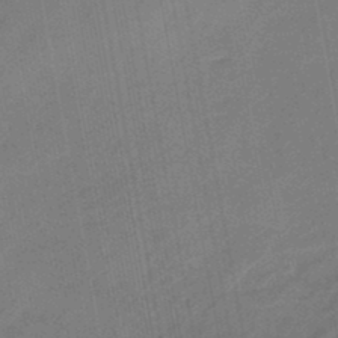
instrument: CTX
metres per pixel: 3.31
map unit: eHb
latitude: -46.8786
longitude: 85.8233
